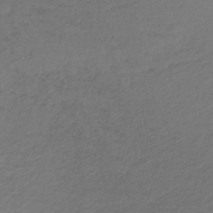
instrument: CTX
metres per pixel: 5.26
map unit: lHb
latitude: -34.7085
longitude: 61.2754
